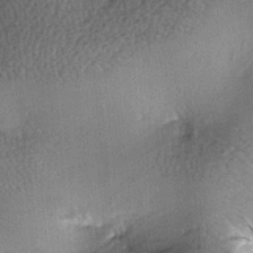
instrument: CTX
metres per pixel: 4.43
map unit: lAa
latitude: -7.9556
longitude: -124.8947
